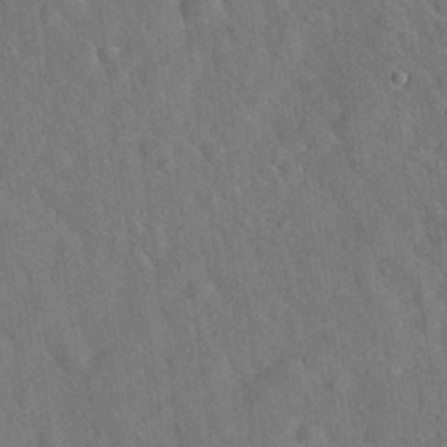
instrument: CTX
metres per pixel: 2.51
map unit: Hto
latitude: 19.7260
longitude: -53.0837
